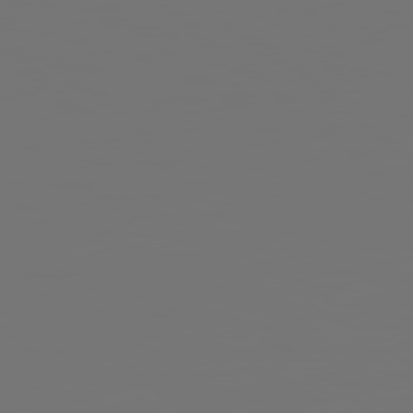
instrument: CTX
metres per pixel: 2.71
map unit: Hpe
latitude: 78.2712
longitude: 174.7841
